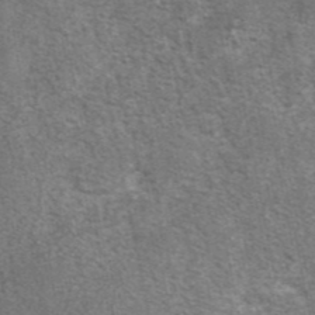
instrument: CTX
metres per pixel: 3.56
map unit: eAb
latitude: 42.3278
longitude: 105.5021
